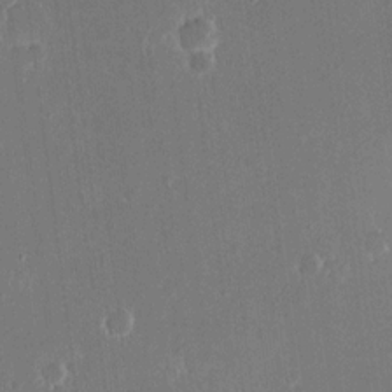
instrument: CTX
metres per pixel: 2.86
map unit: eHh
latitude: 15.4238
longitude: -70.2900
